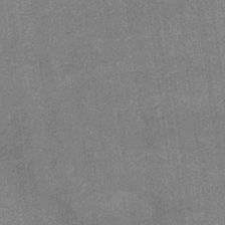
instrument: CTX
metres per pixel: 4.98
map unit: lHb
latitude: -40.0094
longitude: 69.6155
